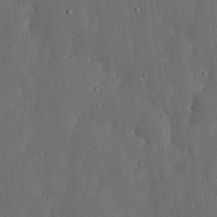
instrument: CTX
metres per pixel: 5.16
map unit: lHvf
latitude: 19.0647
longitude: -113.3859
